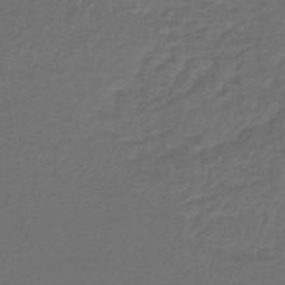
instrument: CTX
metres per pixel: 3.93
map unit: lHb
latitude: -43.4643
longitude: 61.6344
